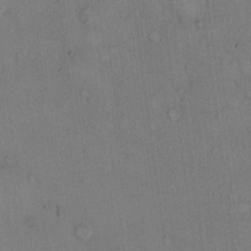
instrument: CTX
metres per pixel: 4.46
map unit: Hto
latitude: 11.2348
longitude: -58.1200
